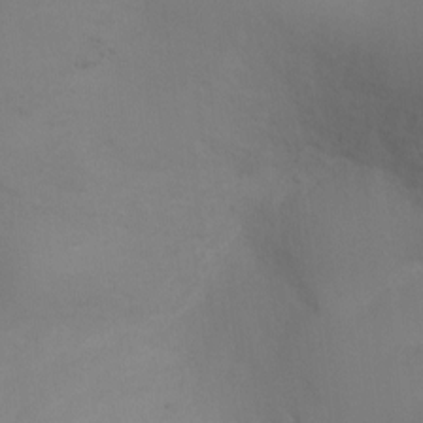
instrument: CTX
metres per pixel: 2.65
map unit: Ht
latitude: -5.1809
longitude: -25.2537
